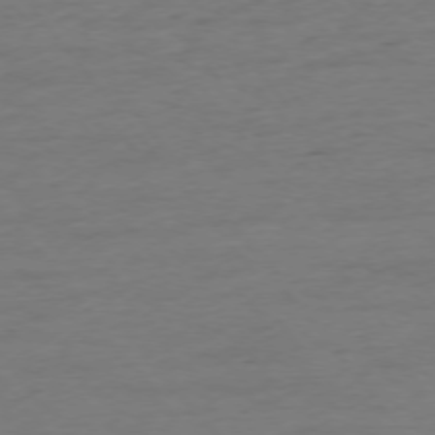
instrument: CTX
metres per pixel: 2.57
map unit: Ap
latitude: -75.6722
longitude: -88.9892
